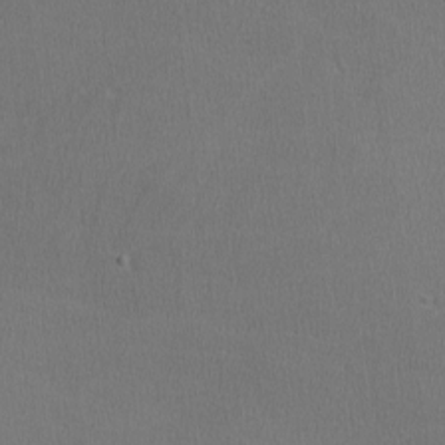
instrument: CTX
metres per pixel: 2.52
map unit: lHvf
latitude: -11.5966
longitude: -99.8394
